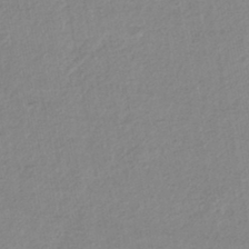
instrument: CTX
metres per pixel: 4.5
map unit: HNhu
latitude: -44.3117
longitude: 95.8989
